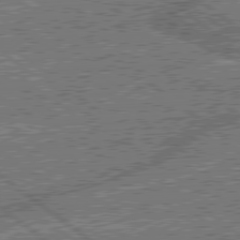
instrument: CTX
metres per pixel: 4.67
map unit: lApd
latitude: 79.3293
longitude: -143.9528
